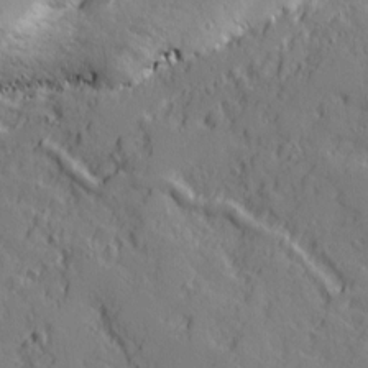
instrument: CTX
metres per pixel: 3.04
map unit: Ave
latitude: 11.5560
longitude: -101.5560
